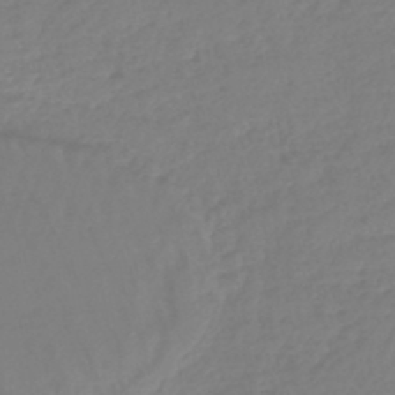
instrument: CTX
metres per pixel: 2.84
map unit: lHb
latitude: -45.3321
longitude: 70.4440
